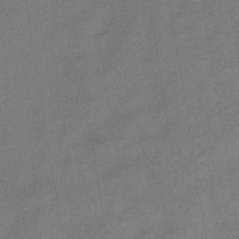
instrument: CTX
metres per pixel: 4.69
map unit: eHb
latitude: -40.4440
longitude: 83.5966
